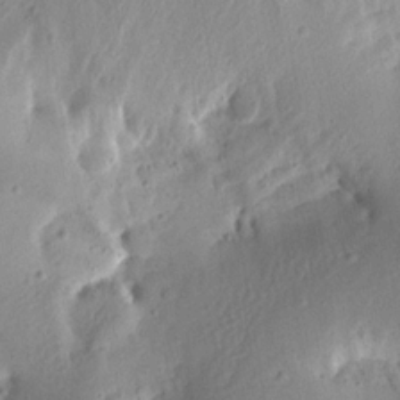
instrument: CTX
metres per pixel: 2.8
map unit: Aa
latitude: 12.9514
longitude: -141.2914
